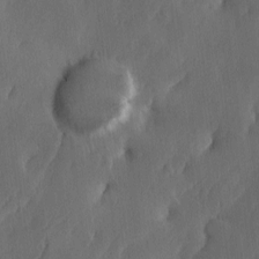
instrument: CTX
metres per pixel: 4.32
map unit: Ave
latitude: -11.1620
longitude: -121.8962
